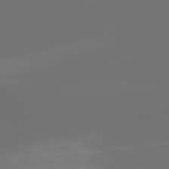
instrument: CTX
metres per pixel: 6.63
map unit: lApd
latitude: 82.1199
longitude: -161.0080
